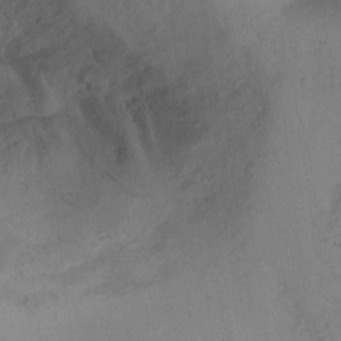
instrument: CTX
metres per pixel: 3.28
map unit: Ht
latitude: 9.9906
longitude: -40.2900
